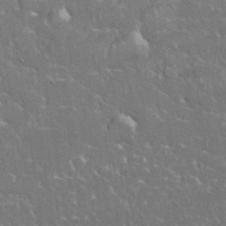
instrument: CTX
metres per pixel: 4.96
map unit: eHh
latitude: 37.0270
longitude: -61.6505
